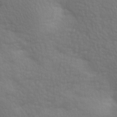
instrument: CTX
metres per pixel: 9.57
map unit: lAa
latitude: -8.3495
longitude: -125.7449
